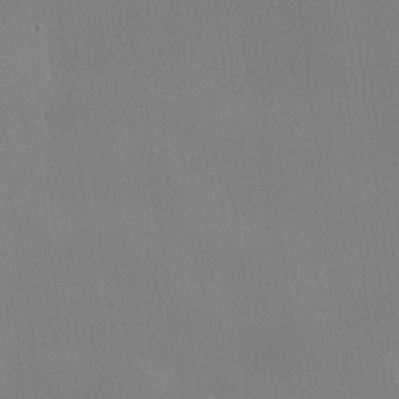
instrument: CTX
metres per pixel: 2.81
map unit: lHvf
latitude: 21.4994
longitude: 141.4643
